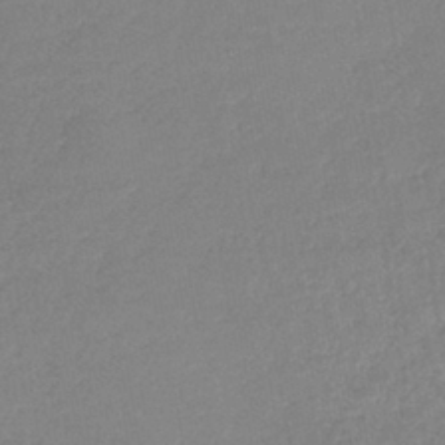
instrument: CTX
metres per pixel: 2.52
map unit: lHb
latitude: -41.8800
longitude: 73.2187
